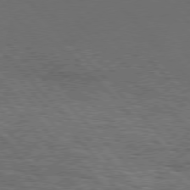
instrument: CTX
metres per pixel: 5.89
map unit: Hpe
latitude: 76.7057
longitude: -163.2159
